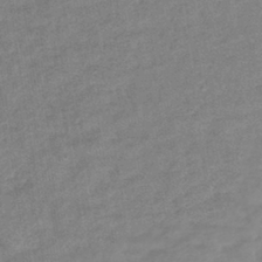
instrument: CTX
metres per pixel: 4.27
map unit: lHb
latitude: -41.0297
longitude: 71.0298
